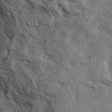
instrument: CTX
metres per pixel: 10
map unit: eHh
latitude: 35.8772
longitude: -138.8002
